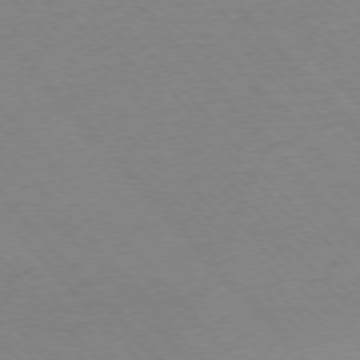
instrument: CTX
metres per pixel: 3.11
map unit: Ap
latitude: -76.5952
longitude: -86.5546
